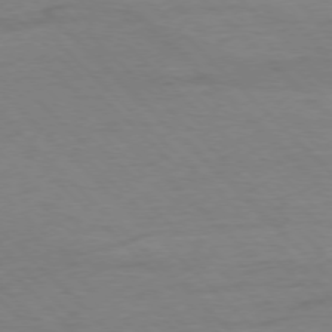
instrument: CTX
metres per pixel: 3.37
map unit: Ap
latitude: -77.1053
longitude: -85.3671
